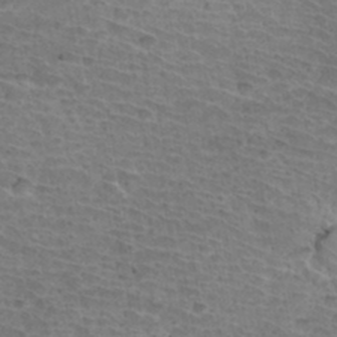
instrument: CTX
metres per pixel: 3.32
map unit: Hto
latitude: 34.6301
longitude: -43.3860
